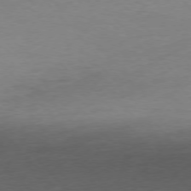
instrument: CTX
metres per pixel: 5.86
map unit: Ap
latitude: -76.6707
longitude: -80.7435
